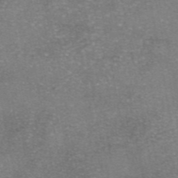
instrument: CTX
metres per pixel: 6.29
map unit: eAb
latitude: 46.0444
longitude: 104.4818
